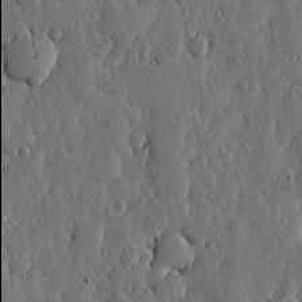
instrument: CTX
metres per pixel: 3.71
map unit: lHvf
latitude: 19.3103
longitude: -113.9906
